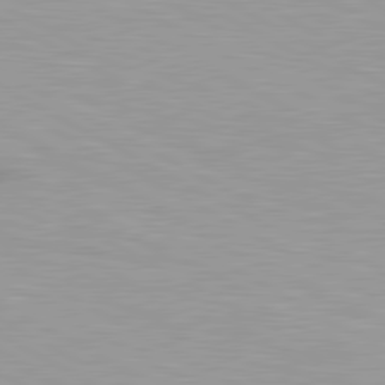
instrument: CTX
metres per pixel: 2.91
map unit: lApd
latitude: 80.7057
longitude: 158.2739
